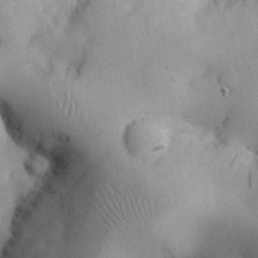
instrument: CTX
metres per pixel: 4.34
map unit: Nhu
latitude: 26.6113
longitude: -71.2348
